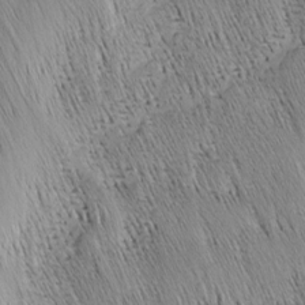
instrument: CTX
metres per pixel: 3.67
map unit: Nhu
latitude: -5.1431
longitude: -149.9717
